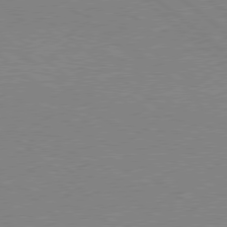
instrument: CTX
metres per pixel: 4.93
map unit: Hpe
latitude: 78.0633
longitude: -123.8583
